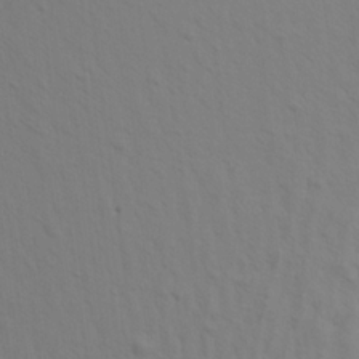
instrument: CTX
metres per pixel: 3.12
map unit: Aa
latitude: 20.9325
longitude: -143.1025
